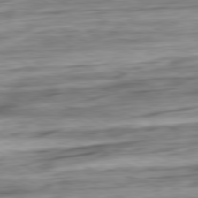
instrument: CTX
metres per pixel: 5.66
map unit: Ap
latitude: -81.0676
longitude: -67.6882
